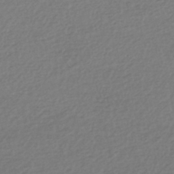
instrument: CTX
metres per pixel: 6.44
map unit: HNhu
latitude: -44.5574
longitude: 95.5399
